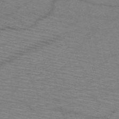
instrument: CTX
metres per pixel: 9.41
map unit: HNb
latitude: -53.1431
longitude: -45.8205
